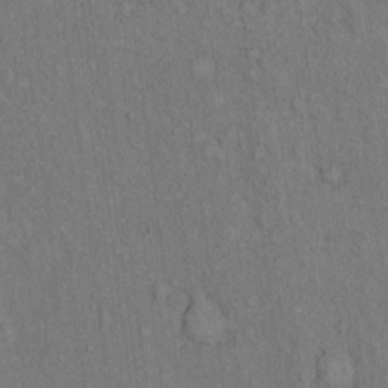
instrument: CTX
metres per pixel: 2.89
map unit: eHh
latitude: 16.1578
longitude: -63.0270
